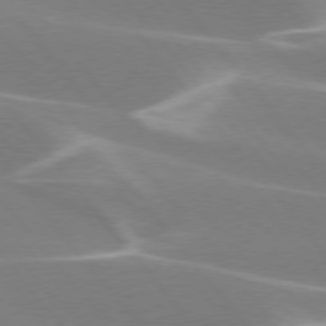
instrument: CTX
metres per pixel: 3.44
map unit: lApd
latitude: 75.7639
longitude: -62.9136
